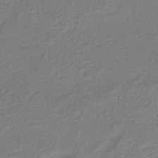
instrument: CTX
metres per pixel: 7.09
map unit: HNhu
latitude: -41.9367
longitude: 99.4832
